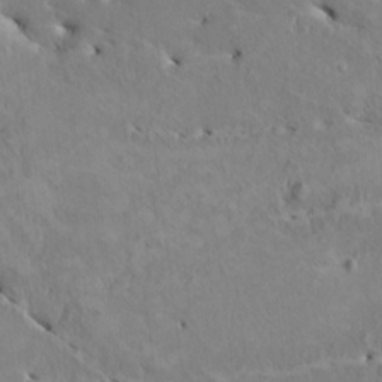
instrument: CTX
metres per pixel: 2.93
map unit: HNhu
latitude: 4.0822
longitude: -4.2900
